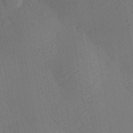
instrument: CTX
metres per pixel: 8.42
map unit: Aa
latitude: 27.3482
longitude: -138.7624
